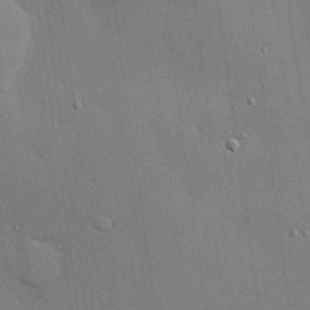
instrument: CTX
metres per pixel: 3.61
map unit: eHh
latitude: 23.7261
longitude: -89.2348
